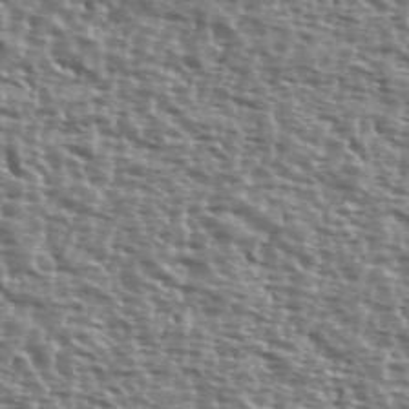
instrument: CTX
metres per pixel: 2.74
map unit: Ave
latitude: 40.0822
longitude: -111.9717
